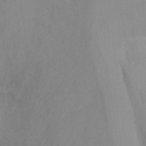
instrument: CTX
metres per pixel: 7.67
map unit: Nhu
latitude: -13.3321
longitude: -39.8583
